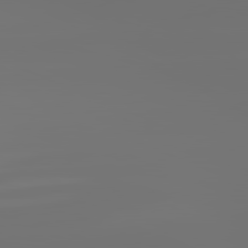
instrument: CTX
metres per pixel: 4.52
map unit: lApd
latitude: 81.7639
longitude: -152.5735
